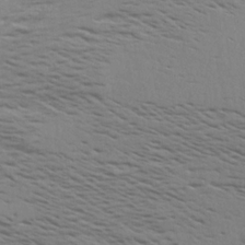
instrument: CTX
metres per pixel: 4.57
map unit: Aa
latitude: 18.7435
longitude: -145.1403
